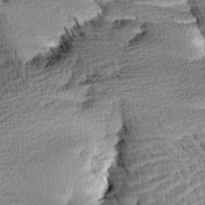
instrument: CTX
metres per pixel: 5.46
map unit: Aa
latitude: 7.5749
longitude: -137.6883
